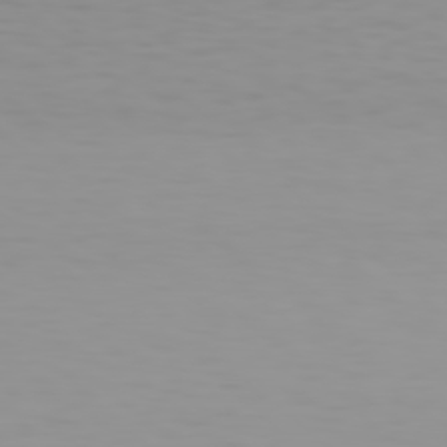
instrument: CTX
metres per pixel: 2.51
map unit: Hpe
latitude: 77.8961
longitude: -137.7639
